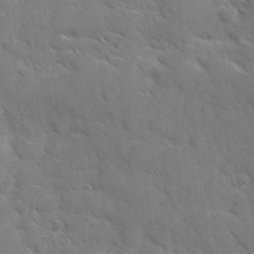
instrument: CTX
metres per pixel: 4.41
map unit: Ave
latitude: 10.3845
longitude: -103.2348
